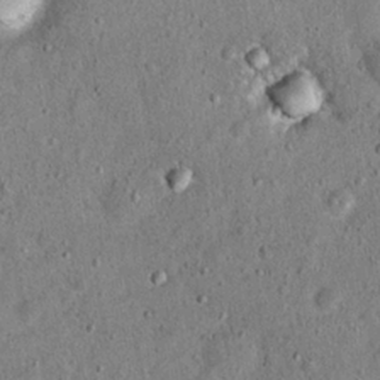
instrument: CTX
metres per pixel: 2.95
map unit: Hto
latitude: 15.3482
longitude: -35.3292
